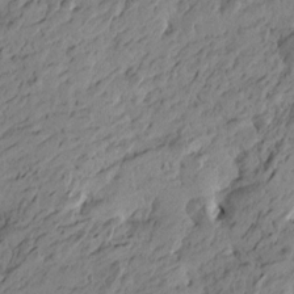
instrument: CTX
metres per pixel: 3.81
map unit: Htu
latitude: -5.1242
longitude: -179.6316
